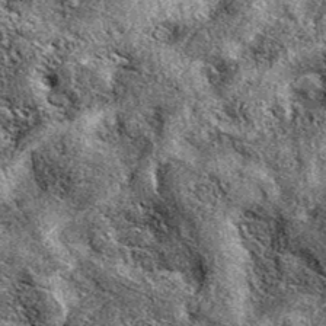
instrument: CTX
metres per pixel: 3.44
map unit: eAb
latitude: 38.9703
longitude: 110.6896
